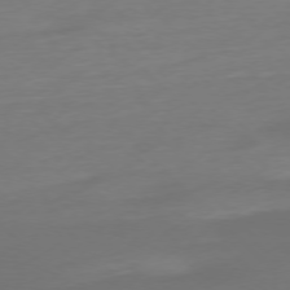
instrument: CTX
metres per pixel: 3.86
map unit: Ap
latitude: -77.1998
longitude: -68.0255
